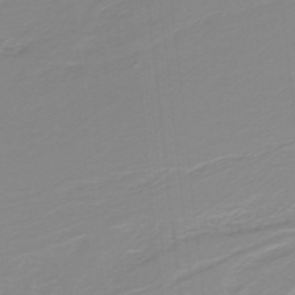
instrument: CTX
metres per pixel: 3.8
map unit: lHb
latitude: -40.0283
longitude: 52.6329
